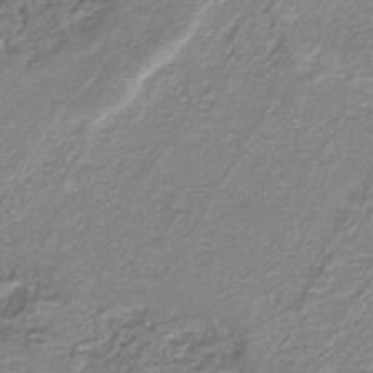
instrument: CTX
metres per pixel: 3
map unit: eAb
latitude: -37.8422
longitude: 51.5021
